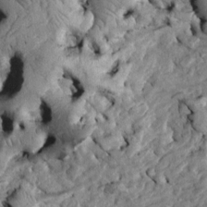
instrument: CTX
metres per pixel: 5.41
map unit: Htu
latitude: -5.3698
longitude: 156.9730
